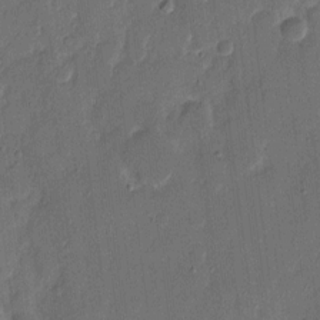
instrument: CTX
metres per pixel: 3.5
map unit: eHh
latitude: 9.3293
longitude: -68.6491
